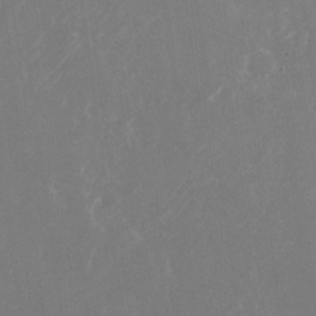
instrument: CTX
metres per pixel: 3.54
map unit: Nhu
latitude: -23.1431
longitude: -72.1011
